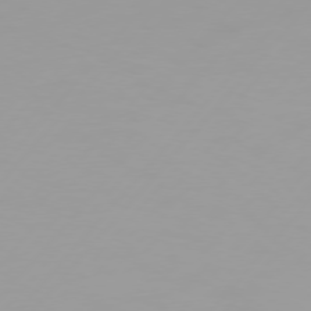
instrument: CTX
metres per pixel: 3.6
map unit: Hpe
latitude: 75.7450
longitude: -128.8002
